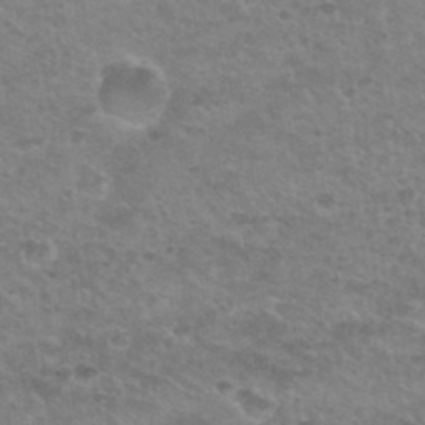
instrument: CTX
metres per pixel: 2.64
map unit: Hto
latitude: 32.4412
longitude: -50.3278
